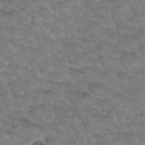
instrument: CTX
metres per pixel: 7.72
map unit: Hto
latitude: 35.5560
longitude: -49.9150
